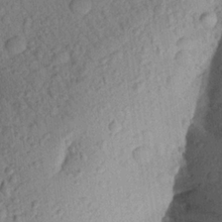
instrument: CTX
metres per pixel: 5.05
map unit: Aa
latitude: 23.0080
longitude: -147.5938
